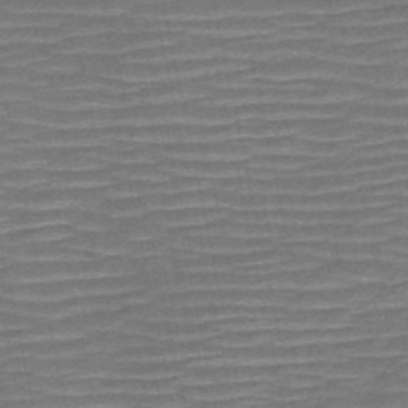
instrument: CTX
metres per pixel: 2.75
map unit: HNb
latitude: -51.5777
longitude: -47.2726
